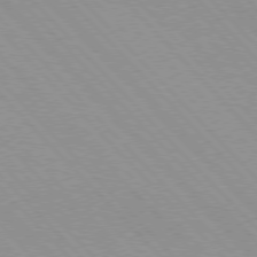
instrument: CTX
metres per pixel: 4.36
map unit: Hpe
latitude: 76.2144
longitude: -154.8191
